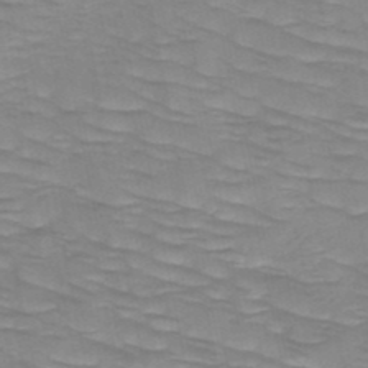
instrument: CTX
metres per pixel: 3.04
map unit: HNb
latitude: -49.4266
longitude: -50.1200
